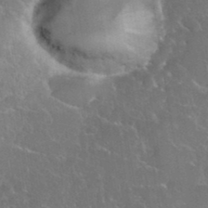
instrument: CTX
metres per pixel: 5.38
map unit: eHh
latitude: 37.4993
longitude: -61.3481
